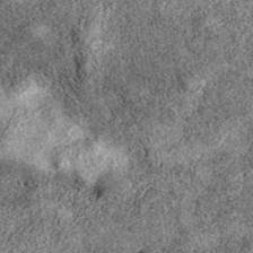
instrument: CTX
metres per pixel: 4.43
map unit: eAb
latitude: 38.6868
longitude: 106.4062
